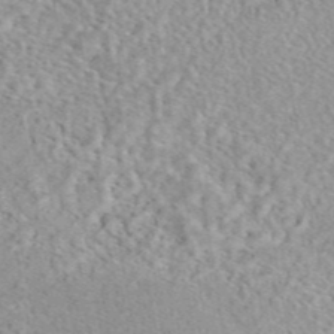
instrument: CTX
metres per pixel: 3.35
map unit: eAb
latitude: 44.1766
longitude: 109.5399
